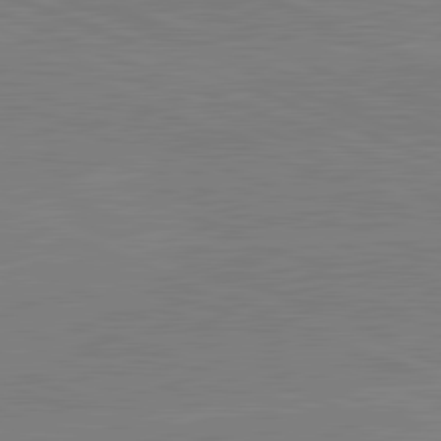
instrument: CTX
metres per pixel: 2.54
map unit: lApd
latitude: 82.1577
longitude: -156.6679
